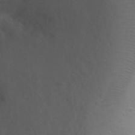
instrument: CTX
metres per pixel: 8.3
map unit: Ht
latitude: 1.6505
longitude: -25.9717
